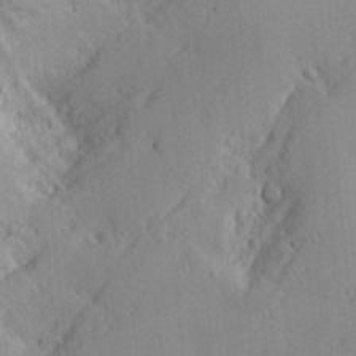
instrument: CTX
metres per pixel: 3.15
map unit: Aa
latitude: 17.9528
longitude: -142.3656
